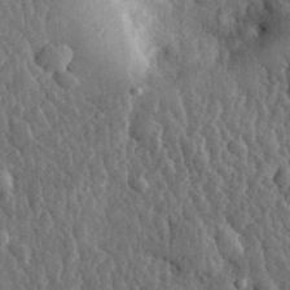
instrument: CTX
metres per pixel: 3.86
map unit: eHh
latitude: 33.4426
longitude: -80.1011
